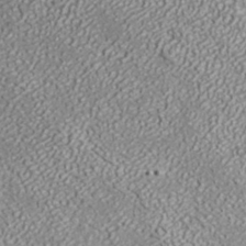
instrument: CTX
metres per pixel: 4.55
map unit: ANa
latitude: 36.8191
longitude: 18.4629
